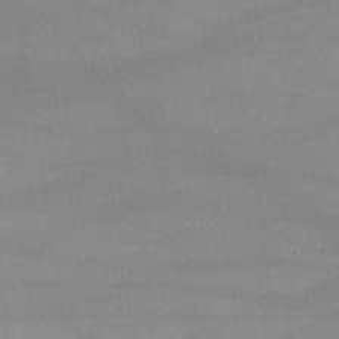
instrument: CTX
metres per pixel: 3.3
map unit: lHvf
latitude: -10.4251
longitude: -101.8206
